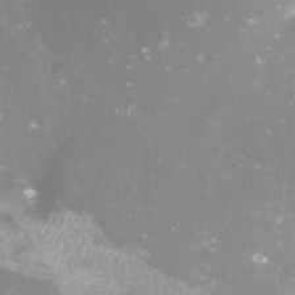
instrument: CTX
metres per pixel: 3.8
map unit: Nve
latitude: -18.1417
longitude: -59.1214
